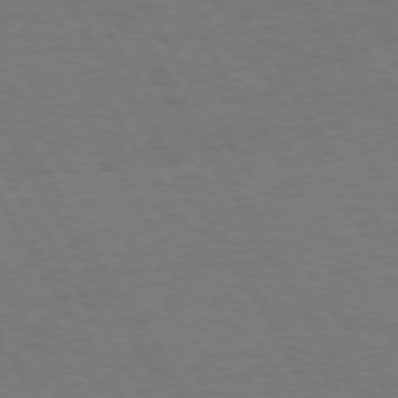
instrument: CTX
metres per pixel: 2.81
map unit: Hpe
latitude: 73.4994
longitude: -123.4804
